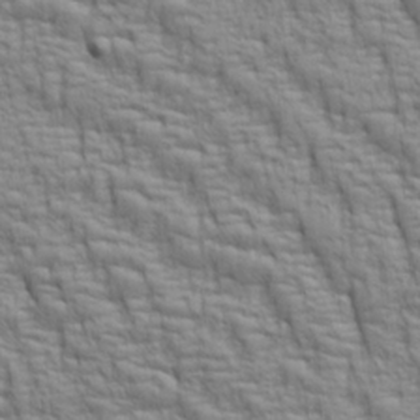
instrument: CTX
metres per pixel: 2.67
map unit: lAa
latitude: 7.0080
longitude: -115.7638
